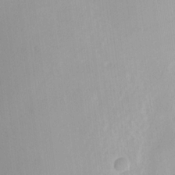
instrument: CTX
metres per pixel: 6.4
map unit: Hve
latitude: 19.1592
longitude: 150.4440
